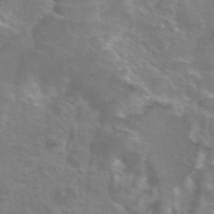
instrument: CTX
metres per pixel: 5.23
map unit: eAb
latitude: 44.9702
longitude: 106.3307
